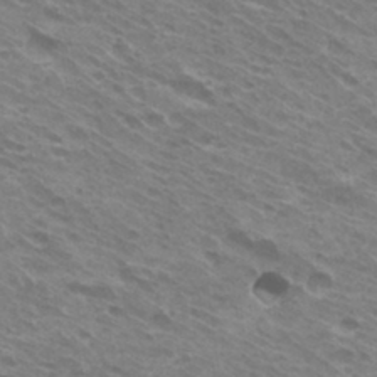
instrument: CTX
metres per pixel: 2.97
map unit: Hto
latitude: 32.6302
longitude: -40.9513
